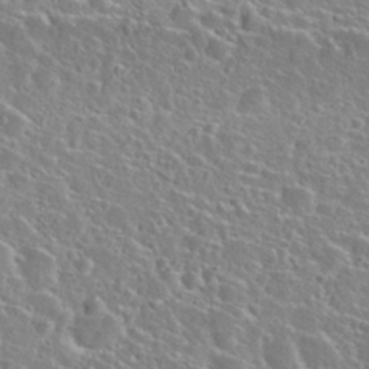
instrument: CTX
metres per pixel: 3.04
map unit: Nhu
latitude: 29.6316
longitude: -52.5168
